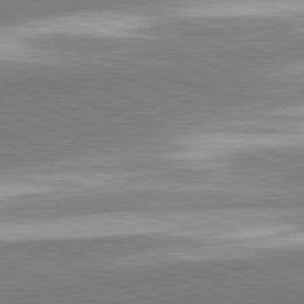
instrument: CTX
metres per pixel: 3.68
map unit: lApd
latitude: 82.0633
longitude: 160.0661
